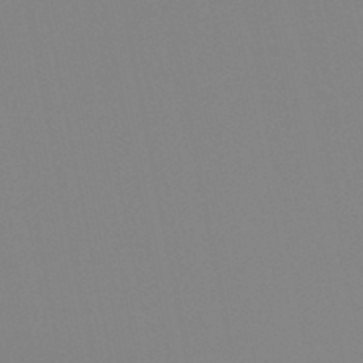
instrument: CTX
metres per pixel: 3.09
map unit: HNb
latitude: -46.3306
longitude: -43.0836
